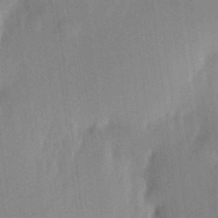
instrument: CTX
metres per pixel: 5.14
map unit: eHh
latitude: 4.8191
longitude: -74.1011
